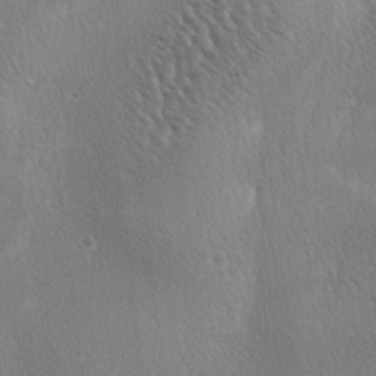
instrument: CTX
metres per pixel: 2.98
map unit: lAa
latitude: -4.4818
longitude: -125.7261
